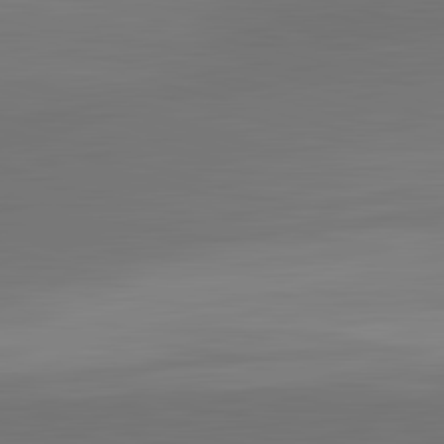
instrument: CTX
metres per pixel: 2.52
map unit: lApd
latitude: 83.5560
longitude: -133.0270
